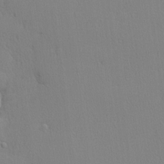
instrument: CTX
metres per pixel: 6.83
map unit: lHvf
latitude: 21.2915
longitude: 141.4454
